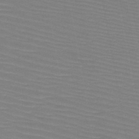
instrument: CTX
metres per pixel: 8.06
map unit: HNb
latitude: -46.6896
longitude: -45.4615
